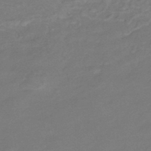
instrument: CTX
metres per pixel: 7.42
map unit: eHb
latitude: -42.9919
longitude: 84.5762
